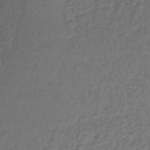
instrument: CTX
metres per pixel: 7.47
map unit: lHb
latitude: -35.7478
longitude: 63.2565
